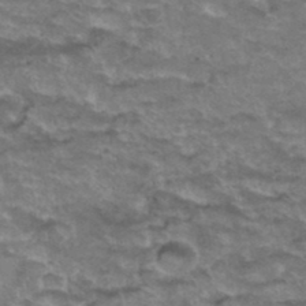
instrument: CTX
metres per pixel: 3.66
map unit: Hto
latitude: 37.5749
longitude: -43.6127
